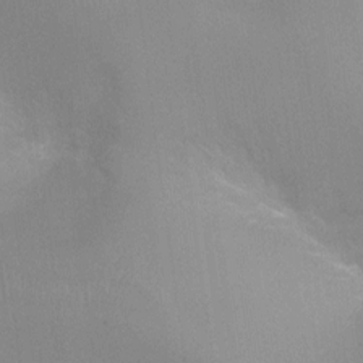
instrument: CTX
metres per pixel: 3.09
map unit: Ht
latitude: -8.2739
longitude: -24.5734
